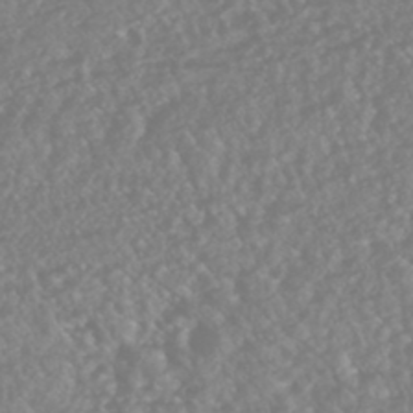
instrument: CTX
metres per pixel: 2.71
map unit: HNhu
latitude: -46.0472
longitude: 97.3132
